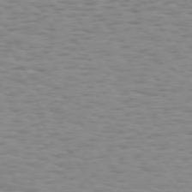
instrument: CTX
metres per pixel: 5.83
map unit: Hpe
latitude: 73.4427
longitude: -132.2145
